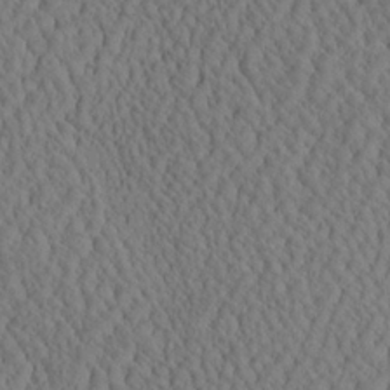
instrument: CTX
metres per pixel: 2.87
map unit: eHh
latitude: -3.1998
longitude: 15.3321
